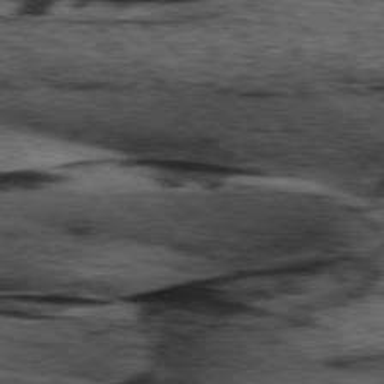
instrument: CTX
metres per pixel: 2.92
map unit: lApd
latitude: 77.0269
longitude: -60.6301
